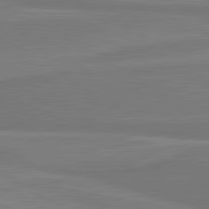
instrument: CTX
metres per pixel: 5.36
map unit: lApd
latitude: 81.5938
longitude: 168.9919
